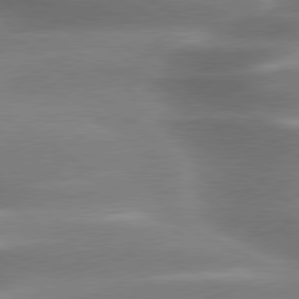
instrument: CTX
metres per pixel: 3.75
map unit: lApd
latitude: 79.6505
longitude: -118.4601
